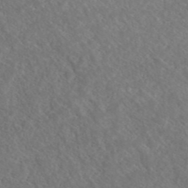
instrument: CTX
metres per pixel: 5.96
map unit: ANa
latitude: 43.4615
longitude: 27.8422
